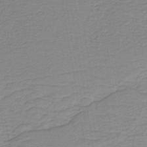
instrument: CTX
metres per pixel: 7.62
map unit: lHb
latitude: -41.3698
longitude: 53.1053
